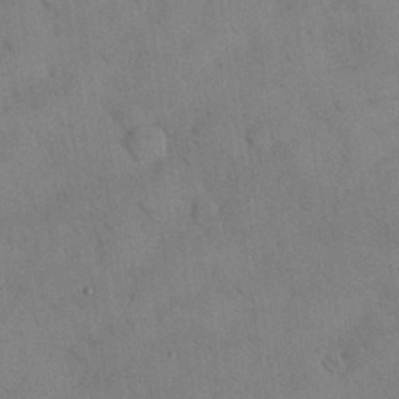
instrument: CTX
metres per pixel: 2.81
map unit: Nhu
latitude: 28.9702
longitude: -72.2901
